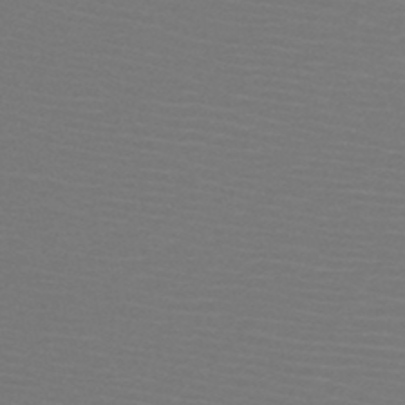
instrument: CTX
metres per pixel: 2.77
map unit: HNb
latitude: -47.9178
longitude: -43.5182
